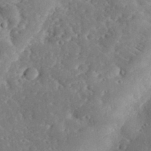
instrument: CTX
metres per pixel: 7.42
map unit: lHvf
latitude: 32.8569
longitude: -83.8583
